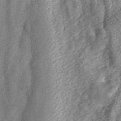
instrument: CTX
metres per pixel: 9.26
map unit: ANa
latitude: 46.2334
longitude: 25.3698
